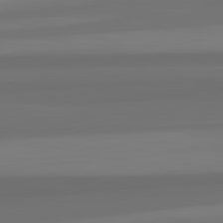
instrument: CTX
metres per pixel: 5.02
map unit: lApd
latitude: 82.8946
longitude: 164.8408
